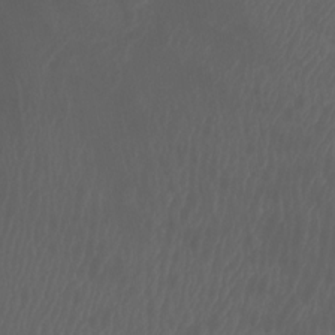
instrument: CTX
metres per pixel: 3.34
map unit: Htu
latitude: -6.6707
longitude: -68.7624
